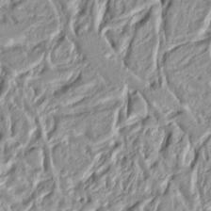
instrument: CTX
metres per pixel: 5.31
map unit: Ht
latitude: 8.1011
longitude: -77.6882
